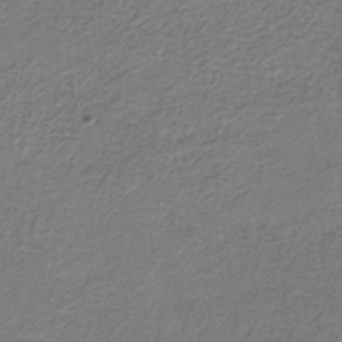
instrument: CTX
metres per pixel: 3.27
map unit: HNb
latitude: -31.6344
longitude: 60.2551
